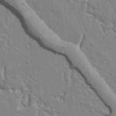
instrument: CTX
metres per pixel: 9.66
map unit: Ht
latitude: 9.4615
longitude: -76.9702
